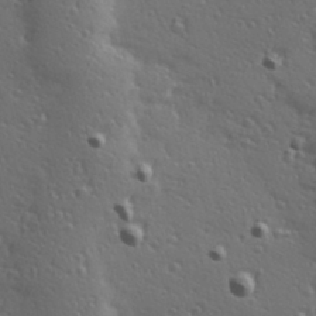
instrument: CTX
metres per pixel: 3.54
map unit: Hve
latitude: 24.6868
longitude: -96.8947
